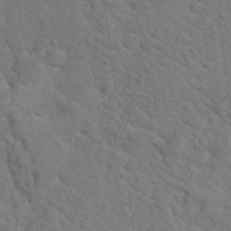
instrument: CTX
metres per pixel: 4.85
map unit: Hto
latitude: 18.6868
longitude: -35.1781
